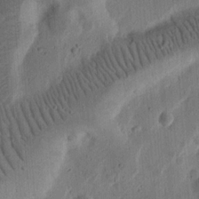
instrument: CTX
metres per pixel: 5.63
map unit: Ht
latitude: 14.0444
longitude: -74.5168
